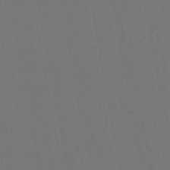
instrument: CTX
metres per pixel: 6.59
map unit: lHb
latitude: -47.4454
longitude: 74.8219
